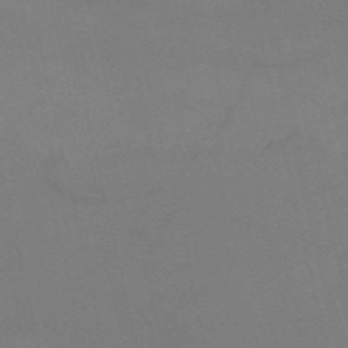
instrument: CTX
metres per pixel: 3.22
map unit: HNb
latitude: -53.0486
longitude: -46.0633
